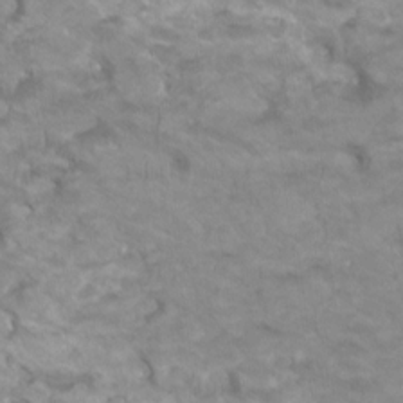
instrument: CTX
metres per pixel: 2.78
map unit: HNhu
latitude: 2.2900
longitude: -1.3670
